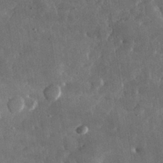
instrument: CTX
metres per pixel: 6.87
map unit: lHvf
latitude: 31.7828
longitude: -88.6869
